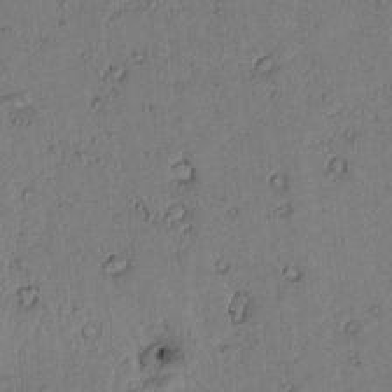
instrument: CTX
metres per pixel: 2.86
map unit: lAvf
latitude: 4.8380
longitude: 159.5210
